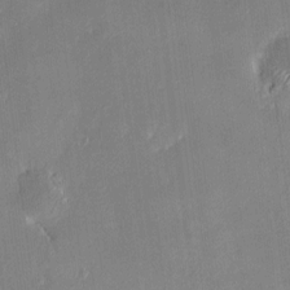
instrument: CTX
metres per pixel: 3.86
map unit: HNhu
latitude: 7.5560
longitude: 7.5777
